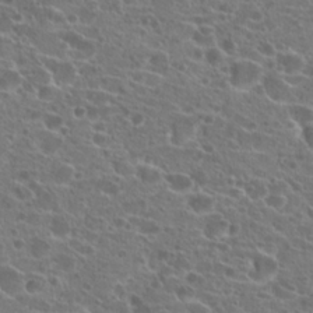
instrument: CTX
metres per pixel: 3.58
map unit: Hto
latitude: 21.5560
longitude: -40.9135
